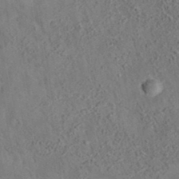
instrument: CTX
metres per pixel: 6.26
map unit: eAb
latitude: 34.9324
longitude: 108.8597
